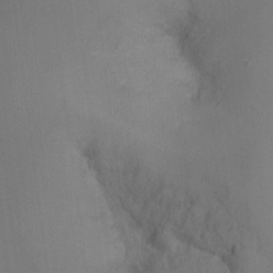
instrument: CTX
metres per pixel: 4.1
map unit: Nhu
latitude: -10.4818
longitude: -36.6491
